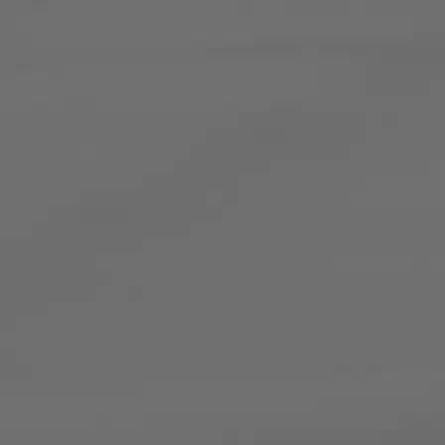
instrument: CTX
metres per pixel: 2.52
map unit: Hpe
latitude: 78.8947
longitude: -135.8205
